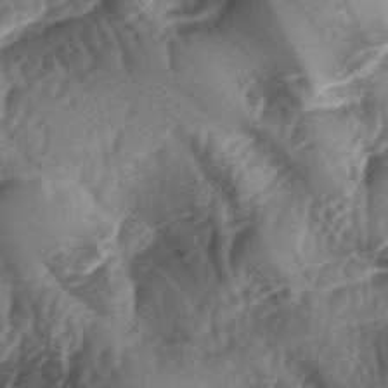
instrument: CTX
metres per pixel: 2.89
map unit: lAa
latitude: -5.5588
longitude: -126.8569
